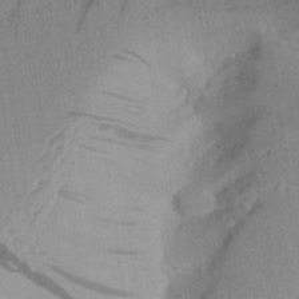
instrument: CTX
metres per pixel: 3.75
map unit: Aa
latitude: 28.1767
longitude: -145.5749
